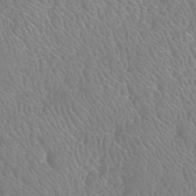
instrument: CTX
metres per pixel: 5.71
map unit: HNhu
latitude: -46.8975
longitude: 29.8800
